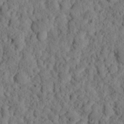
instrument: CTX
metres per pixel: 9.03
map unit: eHh
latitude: 25.6316
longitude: -79.3104
